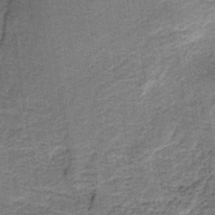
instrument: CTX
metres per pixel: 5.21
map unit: HNb
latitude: -39.2187
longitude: 50.2550
